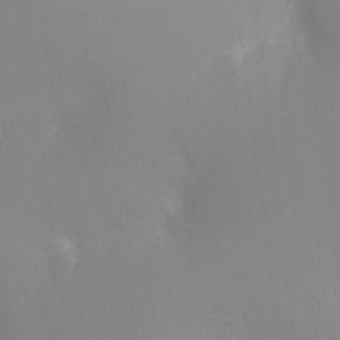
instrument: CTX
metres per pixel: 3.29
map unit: Ht
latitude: -11.5588
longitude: -45.6505
